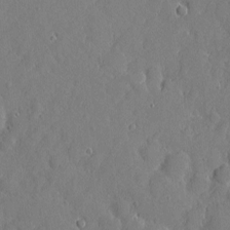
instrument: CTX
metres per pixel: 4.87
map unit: eHh
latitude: 3.7449
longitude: -74.8380
